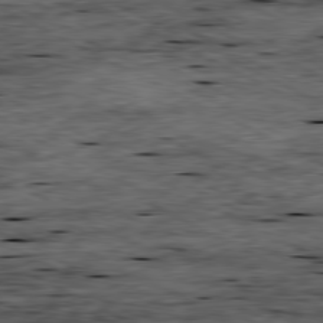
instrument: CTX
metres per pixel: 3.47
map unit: Ap
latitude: -80.8408
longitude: -88.4223
